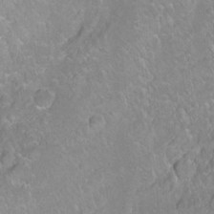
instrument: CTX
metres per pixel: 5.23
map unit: Ht
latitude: -6.9730
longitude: -36.5168
